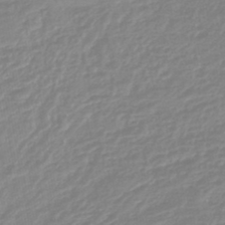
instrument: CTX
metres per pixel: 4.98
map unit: lHb
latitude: -45.2754
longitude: 72.4440
